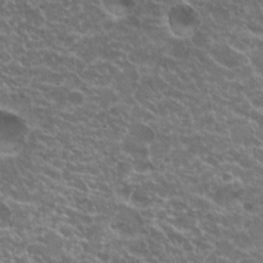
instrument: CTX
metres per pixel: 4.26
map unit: Hto
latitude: 20.4034
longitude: -36.5546
